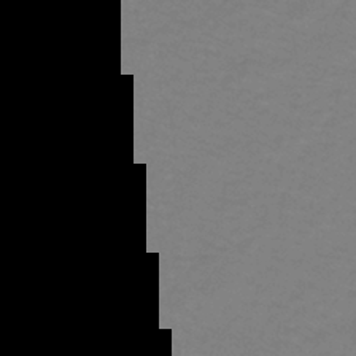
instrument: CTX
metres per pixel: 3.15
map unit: lHb
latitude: -42.4251
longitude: 56.1228
